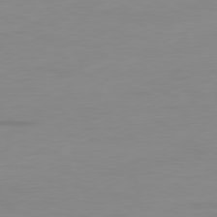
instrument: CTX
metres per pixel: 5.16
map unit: Ap
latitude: -81.3510
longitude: -84.7813
